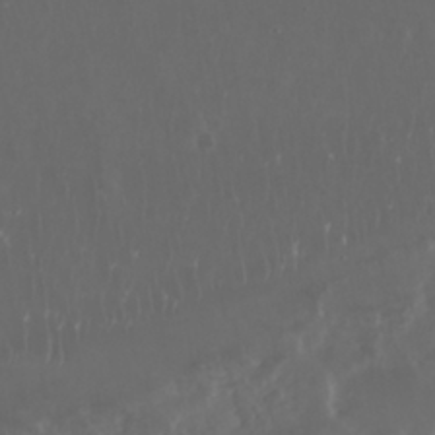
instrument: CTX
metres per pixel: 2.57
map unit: Nhu
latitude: 29.6127
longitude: -58.8002
